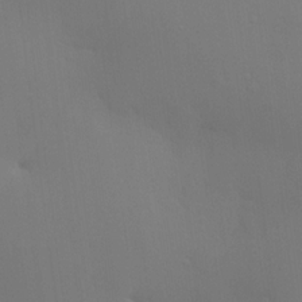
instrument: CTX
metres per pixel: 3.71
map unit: HNhu
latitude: 14.1011
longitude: 13.0675
